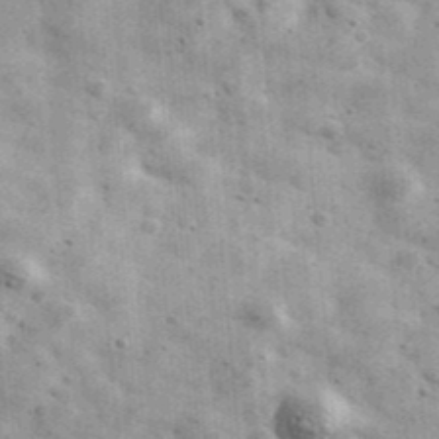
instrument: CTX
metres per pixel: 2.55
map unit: Ave
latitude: 40.9892
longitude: -106.6679
